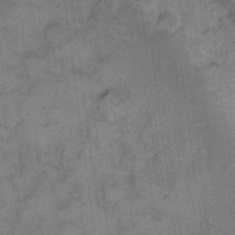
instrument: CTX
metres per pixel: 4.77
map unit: eHh
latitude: 10.4601
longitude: -63.6694
